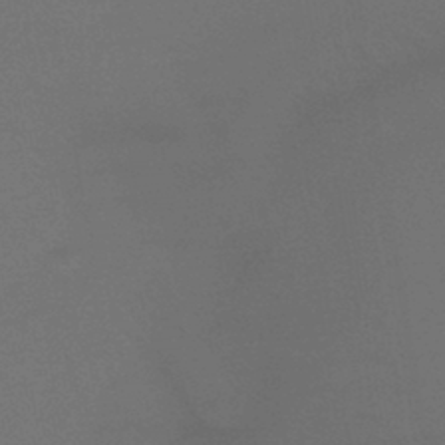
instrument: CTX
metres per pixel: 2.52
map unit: lHb
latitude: -41.4265
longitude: 77.3699
